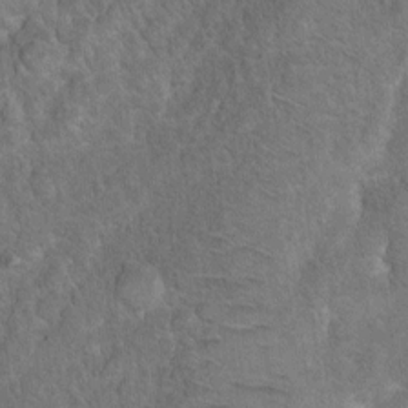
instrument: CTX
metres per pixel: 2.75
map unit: Ht
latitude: 4.1956
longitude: -28.2522
